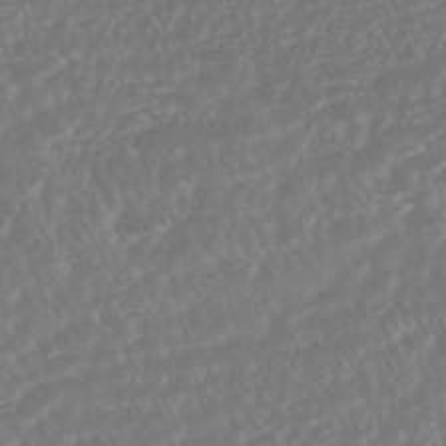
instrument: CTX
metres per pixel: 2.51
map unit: HNhu
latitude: -45.7100
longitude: 103.7856
